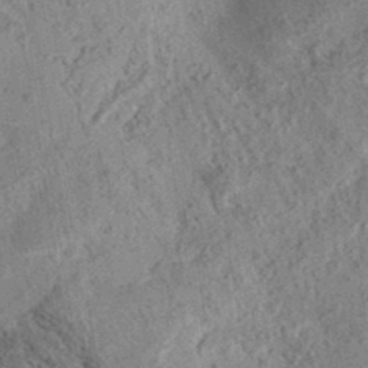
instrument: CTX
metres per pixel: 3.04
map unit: eAb
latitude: 36.2901
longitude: 113.1809
